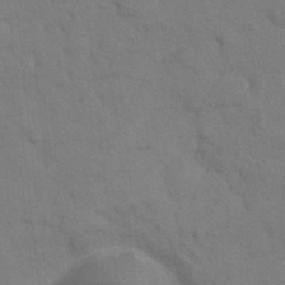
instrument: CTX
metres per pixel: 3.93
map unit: Nhu
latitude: 7.6694
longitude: -24.1766
